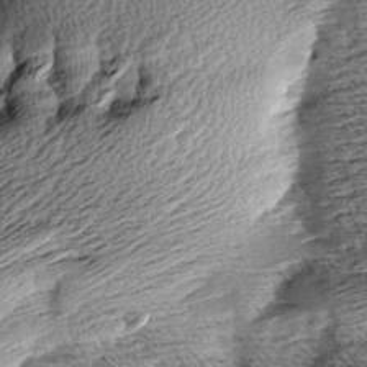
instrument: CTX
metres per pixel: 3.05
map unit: Aa
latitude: 8.4601
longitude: -138.3278
